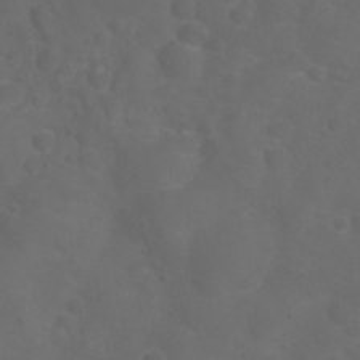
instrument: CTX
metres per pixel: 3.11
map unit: Nhu
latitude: 27.7828
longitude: -55.5371
